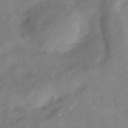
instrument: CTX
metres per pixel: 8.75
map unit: Hve
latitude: -31.4265
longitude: 95.1809
